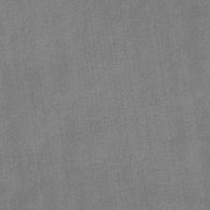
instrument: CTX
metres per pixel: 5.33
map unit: eHb
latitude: -31.6533
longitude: 74.1984
